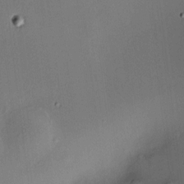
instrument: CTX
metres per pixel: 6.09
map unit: HNhu
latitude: 9.9717
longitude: 16.2929
